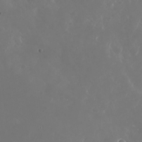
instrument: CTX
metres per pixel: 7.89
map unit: Nhu
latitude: -29.2754
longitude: -70.0822
